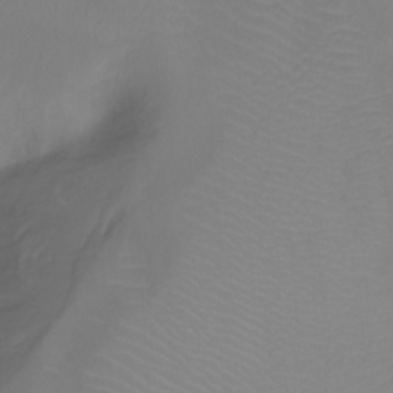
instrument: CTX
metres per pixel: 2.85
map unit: Nhu
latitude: -13.1620
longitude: -63.0837
